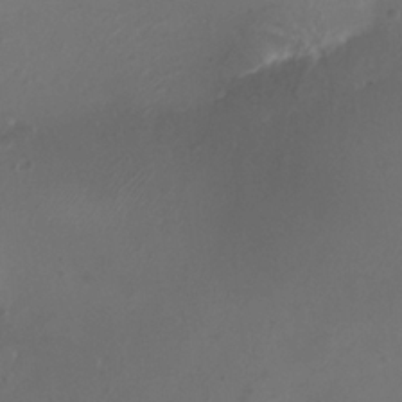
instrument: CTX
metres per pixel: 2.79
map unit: HNhu
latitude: 8.3278
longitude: -1.6694
